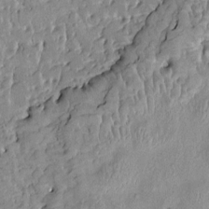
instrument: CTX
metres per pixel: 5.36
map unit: HNhu
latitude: 4.4412
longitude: 3.5777
